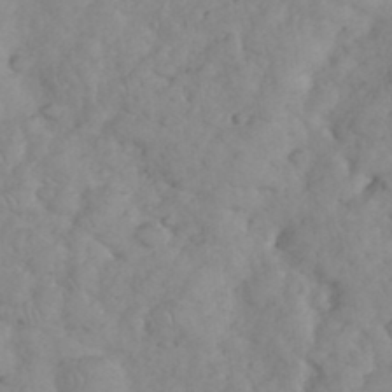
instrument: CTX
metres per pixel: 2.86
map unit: eHh
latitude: 35.6505
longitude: -63.2537
